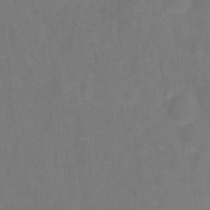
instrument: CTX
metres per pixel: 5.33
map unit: Hto
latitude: -0.1039
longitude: -33.8394
